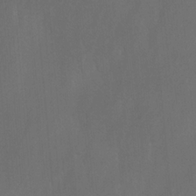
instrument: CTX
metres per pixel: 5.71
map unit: Ave
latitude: -0.6519
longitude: -113.0269
